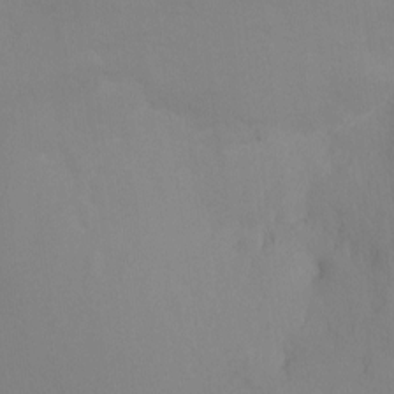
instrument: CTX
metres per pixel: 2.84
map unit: Ht
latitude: -10.4629
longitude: -34.5356
